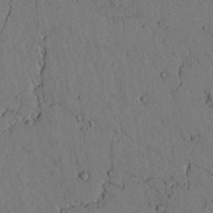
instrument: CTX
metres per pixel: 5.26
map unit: lAvf
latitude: 4.4223
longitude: 159.2942
